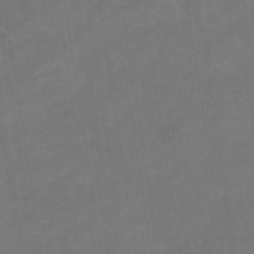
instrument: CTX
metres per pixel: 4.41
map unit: eHb
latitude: -33.0109
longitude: 72.7085
